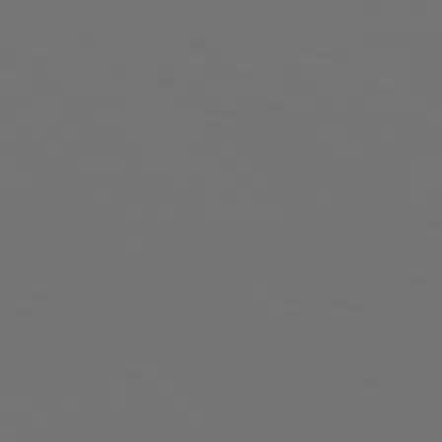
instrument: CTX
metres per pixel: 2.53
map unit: Hpe
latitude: 78.1767
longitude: -175.2915
